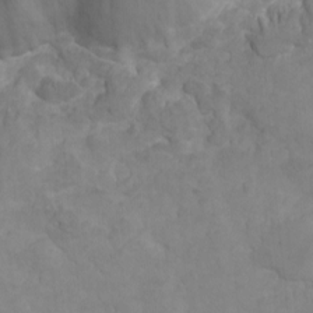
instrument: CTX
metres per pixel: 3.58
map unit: eHh
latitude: -8.1795
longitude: -68.1011
